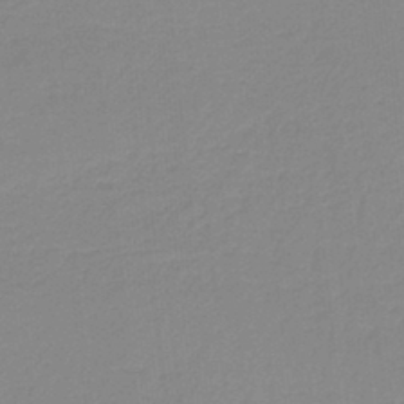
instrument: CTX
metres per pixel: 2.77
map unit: HNb
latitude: -36.9919
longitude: 56.3306
